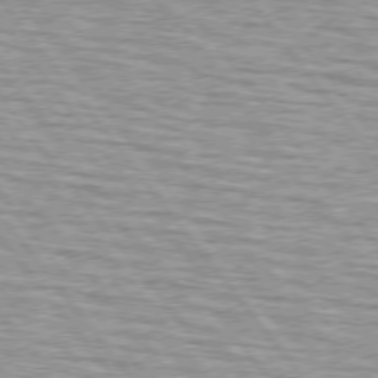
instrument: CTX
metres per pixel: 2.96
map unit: lApd
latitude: 75.1403
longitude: -76.0633
